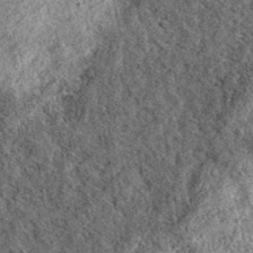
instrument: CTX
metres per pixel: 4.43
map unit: eAb
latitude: 38.5168
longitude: 106.5385
